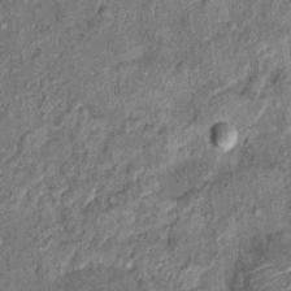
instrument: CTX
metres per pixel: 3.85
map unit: Ht
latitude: 11.2726
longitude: -37.8205
